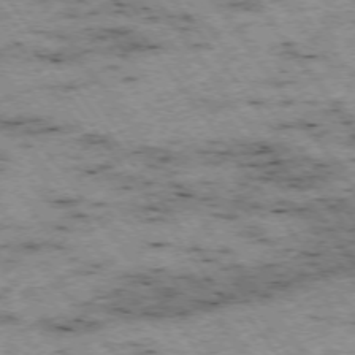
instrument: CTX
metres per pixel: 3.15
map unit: Hpe
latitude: -74.4251
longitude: 4.3117
